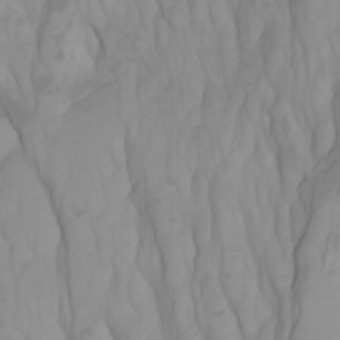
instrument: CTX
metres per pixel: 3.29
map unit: Htu
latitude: -0.5574
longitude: -77.3481
